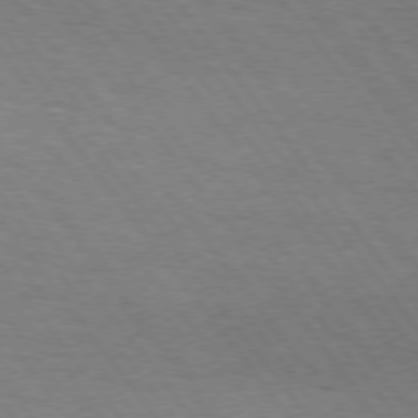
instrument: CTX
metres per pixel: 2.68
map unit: Hpe
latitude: 74.5924
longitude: -141.5749
